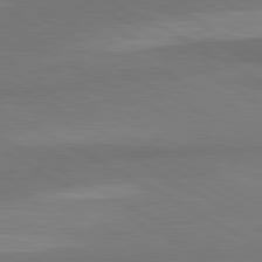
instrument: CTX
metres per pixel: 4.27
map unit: lApd
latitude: 80.6868
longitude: -179.6316
